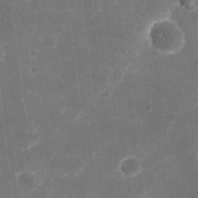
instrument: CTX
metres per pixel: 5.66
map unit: eHh
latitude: 20.1578
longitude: -67.6693
